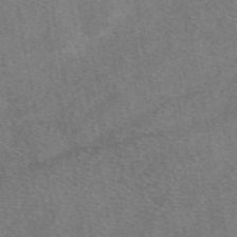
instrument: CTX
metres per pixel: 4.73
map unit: eAb
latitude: 48.3089
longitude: 113.2187
